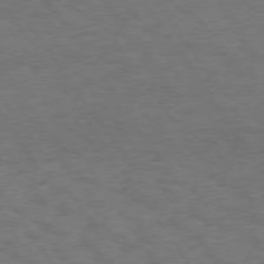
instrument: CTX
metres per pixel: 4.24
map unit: Hpe
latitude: 74.7435
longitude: -142.4601
